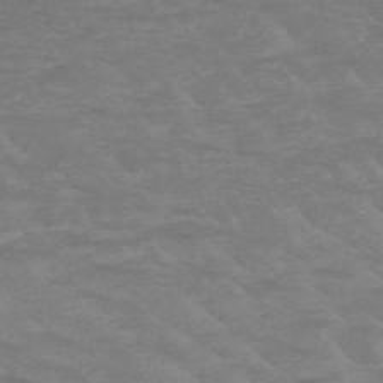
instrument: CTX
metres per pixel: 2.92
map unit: HNb
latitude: -48.0472
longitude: -48.9892
